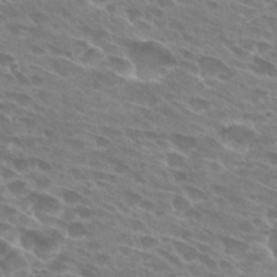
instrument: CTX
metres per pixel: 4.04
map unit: Hto
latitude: 28.1955
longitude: -42.4223
